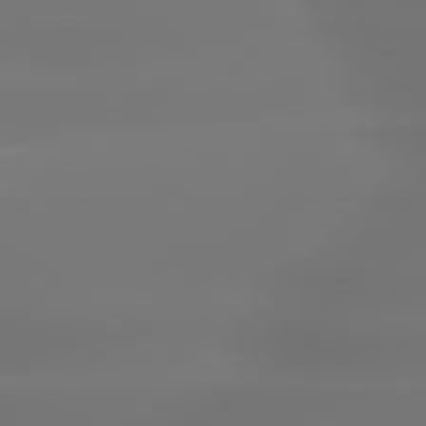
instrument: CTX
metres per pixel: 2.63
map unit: lApd
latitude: 79.8395
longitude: -137.0459
